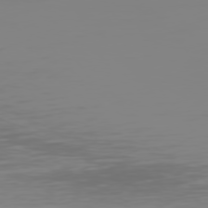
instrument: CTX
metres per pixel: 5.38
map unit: Hpe
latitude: 75.1592
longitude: -128.7435
